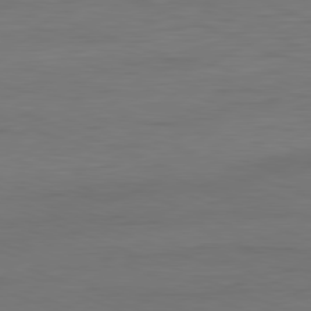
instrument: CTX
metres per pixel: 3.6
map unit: Ap
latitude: -82.0661
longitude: -74.8947
